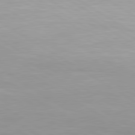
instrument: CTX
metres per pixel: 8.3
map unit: lApd
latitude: 80.5924
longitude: 160.0283
